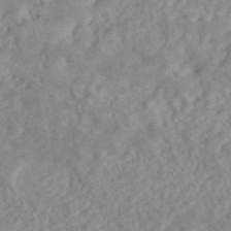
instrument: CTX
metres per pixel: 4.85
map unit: ANa
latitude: 46.1200
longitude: 24.3306
